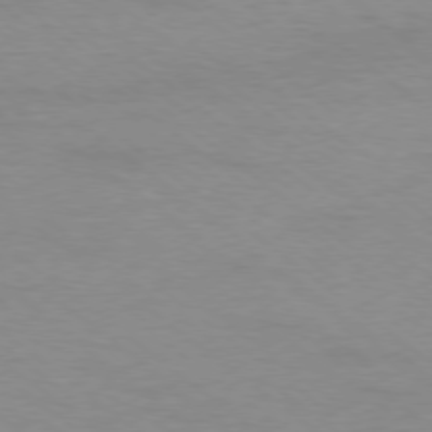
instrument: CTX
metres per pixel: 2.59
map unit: Ap
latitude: -78.5762
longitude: -89.1970
